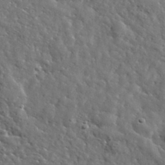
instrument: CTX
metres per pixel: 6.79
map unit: lHvf
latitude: 36.5924
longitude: -86.2333
